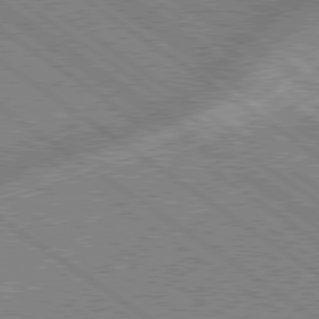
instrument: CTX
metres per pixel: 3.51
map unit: lApd
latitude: 79.0459
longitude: -169.7828
